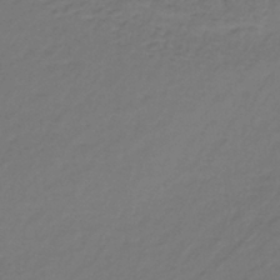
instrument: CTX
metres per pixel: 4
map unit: lHb
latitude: -39.0487
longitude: 63.6722
